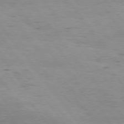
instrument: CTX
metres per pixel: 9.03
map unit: Hpe
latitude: 75.0836
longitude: -143.5938
